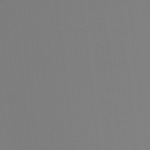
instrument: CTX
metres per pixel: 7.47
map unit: Hto
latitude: -7.9178
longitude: -50.0444
